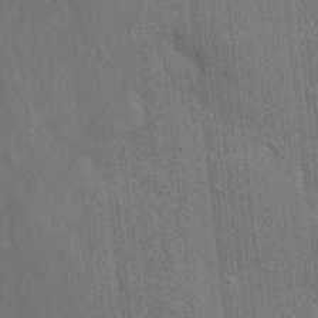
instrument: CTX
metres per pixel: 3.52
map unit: eHh
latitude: 5.7827
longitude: -74.6679
